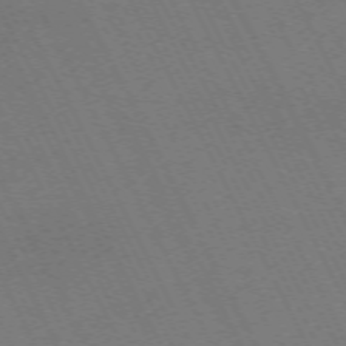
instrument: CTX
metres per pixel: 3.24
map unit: Hpe
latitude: -71.9556
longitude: 13.3510
